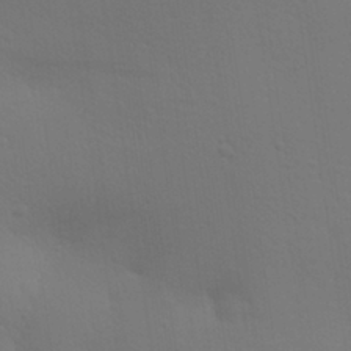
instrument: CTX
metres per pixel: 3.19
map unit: Aa
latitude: 29.1592
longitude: -144.5357
